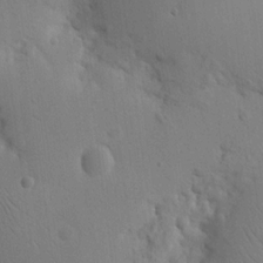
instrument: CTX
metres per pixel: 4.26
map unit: Nhu
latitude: 16.2900
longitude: -78.0255
